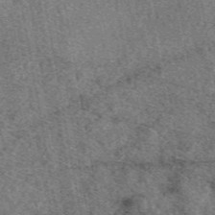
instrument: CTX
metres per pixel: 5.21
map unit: eAb
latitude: 48.7246
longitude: 112.1228
